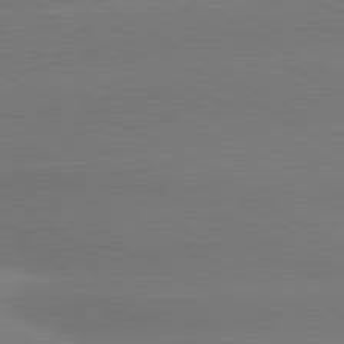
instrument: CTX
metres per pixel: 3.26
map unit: lApd
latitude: 80.6301
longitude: -149.6505
